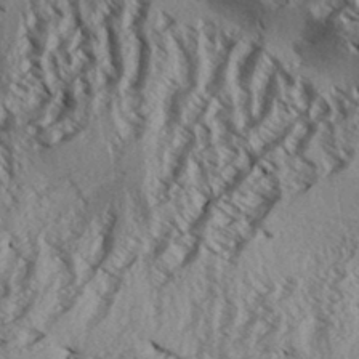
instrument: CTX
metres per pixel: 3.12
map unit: Aa
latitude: 32.8380
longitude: -137.5749
